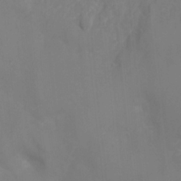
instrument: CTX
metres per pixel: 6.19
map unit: Ht
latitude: -1.5777
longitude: -34.8569
